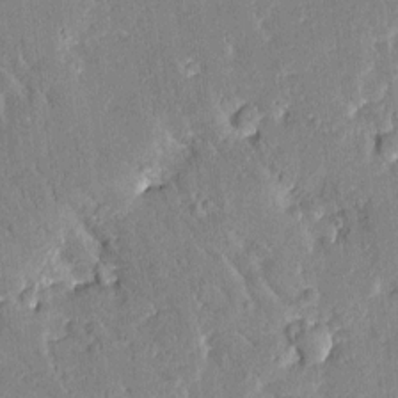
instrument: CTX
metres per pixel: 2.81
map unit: Htu
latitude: -1.8234
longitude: 174.9163
